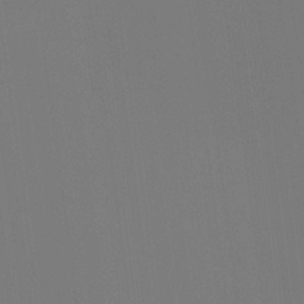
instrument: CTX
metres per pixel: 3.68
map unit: Ht
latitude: -12.0661
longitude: -48.4412
